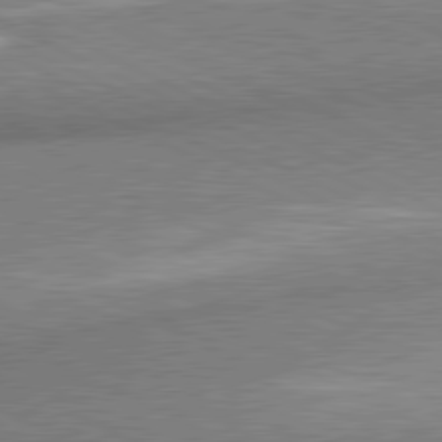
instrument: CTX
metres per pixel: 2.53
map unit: lApd
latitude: 80.8191
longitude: 164.0850
